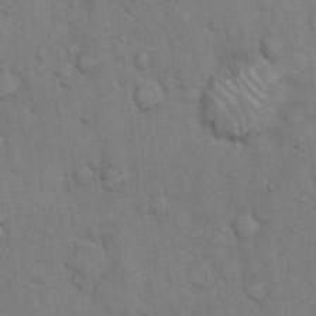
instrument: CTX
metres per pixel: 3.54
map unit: Hto
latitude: 10.4034
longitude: -61.4615
